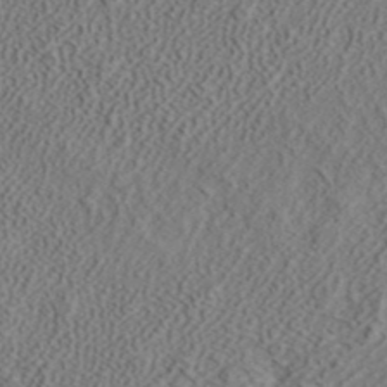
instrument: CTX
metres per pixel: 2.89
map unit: ANa
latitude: 38.7057
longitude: 20.6329
